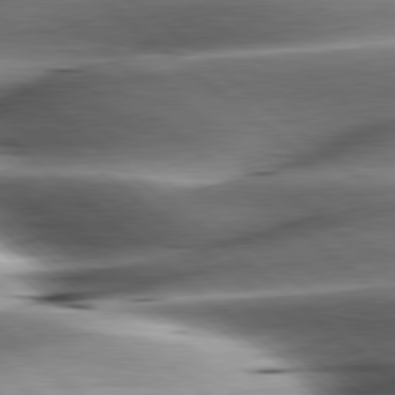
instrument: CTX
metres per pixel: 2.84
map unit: lApd
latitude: 80.1767
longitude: -143.4049
